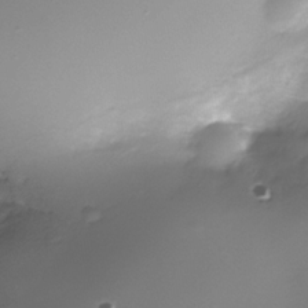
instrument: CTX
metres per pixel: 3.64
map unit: Nhe
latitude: -37.5777
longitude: -112.3089
